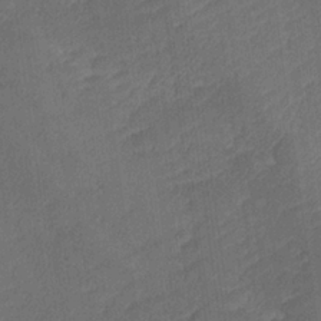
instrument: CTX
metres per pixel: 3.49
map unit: lHvf
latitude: 25.3103
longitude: 141.7855
